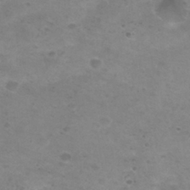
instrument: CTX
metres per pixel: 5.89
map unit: Nhu
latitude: 29.5749
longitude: -48.1578
